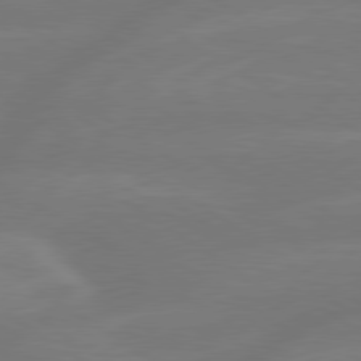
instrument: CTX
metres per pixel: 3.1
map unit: lApd
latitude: 79.4616
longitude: -143.2915
